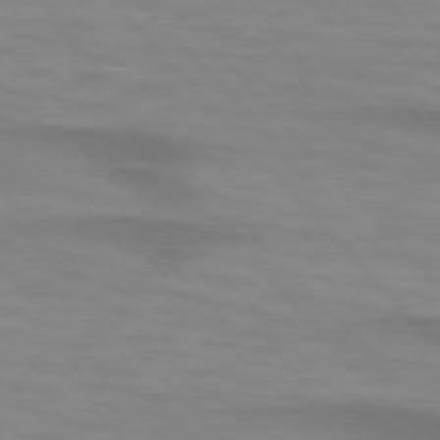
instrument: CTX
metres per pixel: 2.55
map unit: lApd
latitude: 74.7057
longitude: -61.3859
